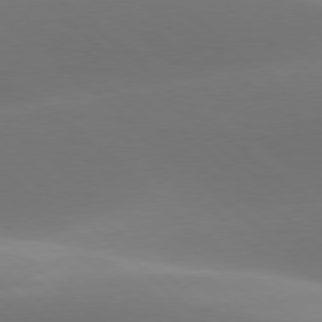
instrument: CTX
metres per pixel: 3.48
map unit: lApd
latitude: 78.3279
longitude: -50.5167
